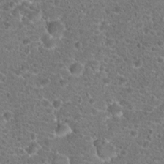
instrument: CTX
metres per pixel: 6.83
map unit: Hto
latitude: 18.7813
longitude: -41.2914
